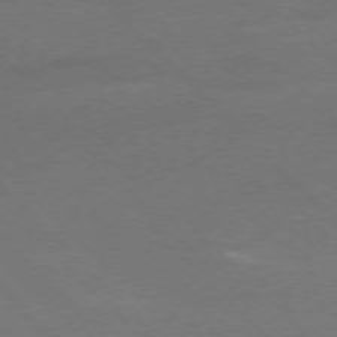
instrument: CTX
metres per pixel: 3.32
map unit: Ap
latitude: -77.5588
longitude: -69.6316
